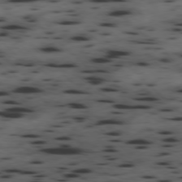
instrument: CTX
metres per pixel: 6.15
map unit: Hpe
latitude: -78.2739
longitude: -18.6301
